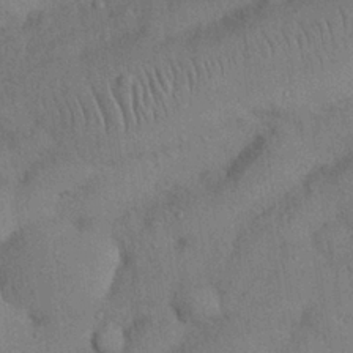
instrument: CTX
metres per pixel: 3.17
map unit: Nhu
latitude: 27.2915
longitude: -70.1011
